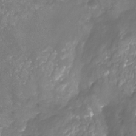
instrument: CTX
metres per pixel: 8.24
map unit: Nhu
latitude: -22.6708
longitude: -57.2348
